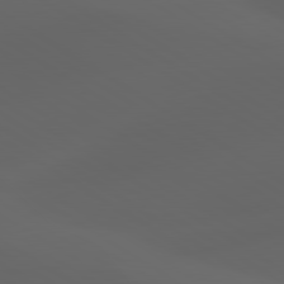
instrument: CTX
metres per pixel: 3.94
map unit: lApd
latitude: 80.6490
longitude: -85.6883
